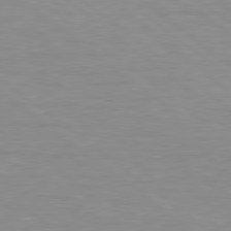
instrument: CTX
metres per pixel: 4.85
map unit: lApd
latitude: 79.1781
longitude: -89.4238
